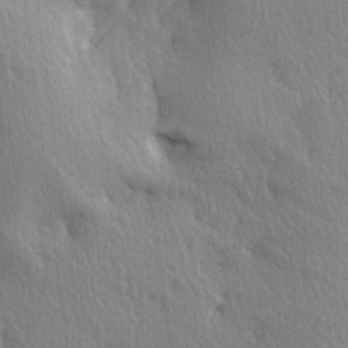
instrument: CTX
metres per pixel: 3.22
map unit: Ave
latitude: 3.3859
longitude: -112.4601
